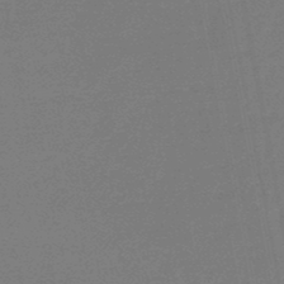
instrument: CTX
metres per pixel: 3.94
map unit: eHb
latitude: -46.9541
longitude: 80.4251
